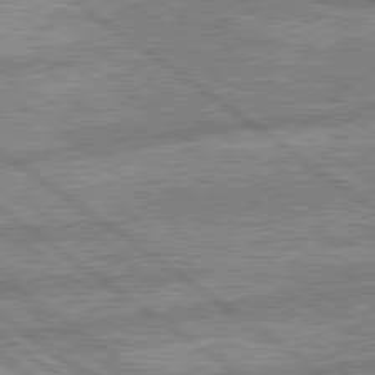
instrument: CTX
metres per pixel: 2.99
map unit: lApd
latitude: 79.6316
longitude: -168.6302
